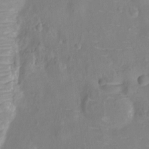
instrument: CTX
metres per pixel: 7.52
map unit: Ht
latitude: -10.3684
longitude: -23.4426
